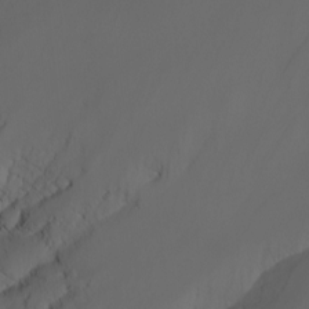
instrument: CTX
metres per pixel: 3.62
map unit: Nhu
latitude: -11.8611
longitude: -74.8380
